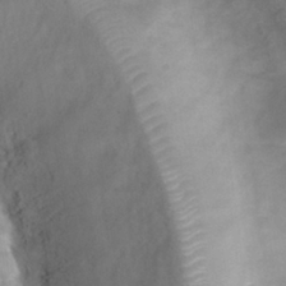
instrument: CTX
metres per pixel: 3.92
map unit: Nhu
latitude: 27.4804
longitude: -53.6505
